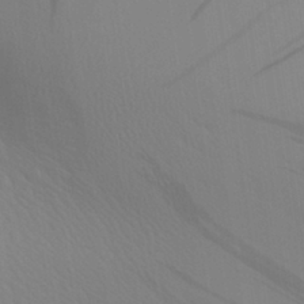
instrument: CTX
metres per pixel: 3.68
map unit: Aa
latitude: 29.8772
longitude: -136.6680
